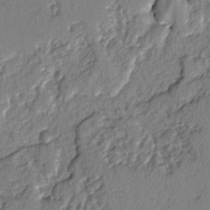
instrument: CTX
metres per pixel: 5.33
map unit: lAvf
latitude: -3.3131
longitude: -107.8016
